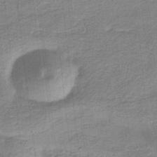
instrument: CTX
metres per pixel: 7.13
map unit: eHb
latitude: -35.3888
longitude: 79.7477
